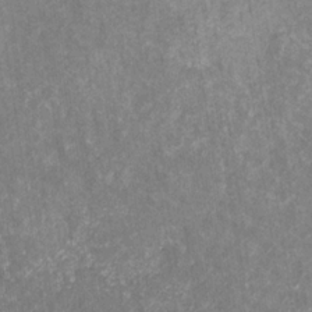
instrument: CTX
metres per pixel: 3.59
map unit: eHb
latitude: -30.7274
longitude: 69.2187
